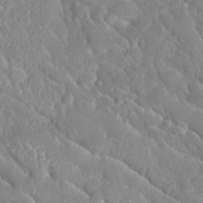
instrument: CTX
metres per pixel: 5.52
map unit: Nhu
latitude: 30.7436
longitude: -51.4237
